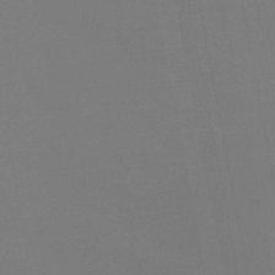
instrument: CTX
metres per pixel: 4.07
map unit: lHb
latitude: -46.7085
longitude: 69.4076
